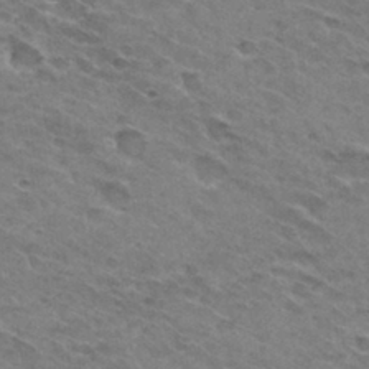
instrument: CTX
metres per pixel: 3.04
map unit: Hto
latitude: 31.3671
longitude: -45.4237
